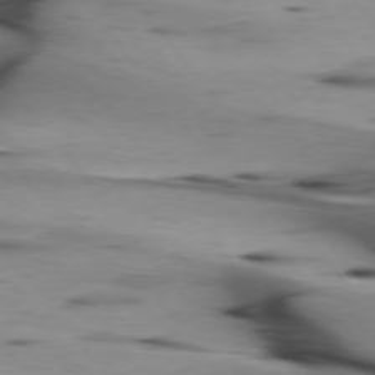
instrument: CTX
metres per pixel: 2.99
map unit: lApd
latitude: 75.4993
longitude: -65.1025
